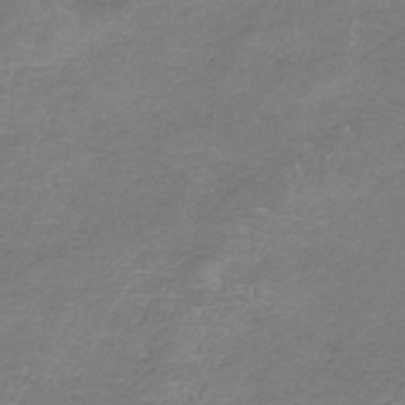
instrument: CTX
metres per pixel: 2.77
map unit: HNb
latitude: -35.5588
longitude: 56.5574
